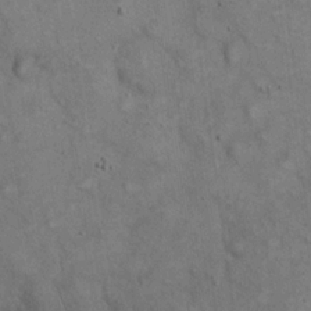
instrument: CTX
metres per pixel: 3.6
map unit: eHh
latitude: 20.4601
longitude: -60.6490
